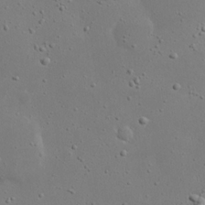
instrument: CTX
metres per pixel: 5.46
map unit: eHh
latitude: 19.9906
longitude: -71.6127
